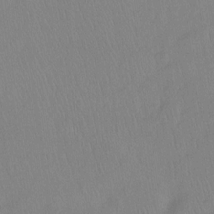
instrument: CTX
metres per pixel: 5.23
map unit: Hto
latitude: -7.6155
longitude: -38.2522
